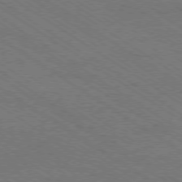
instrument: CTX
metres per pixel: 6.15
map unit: Ap
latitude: -79.1431
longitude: -85.1592
